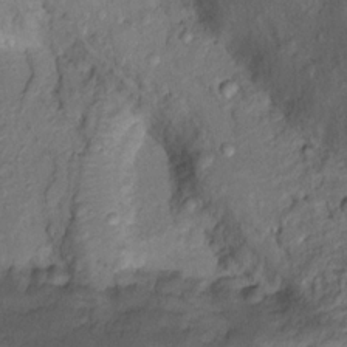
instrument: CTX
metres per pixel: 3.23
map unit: Nhu
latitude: 12.6869
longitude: -28.7624
